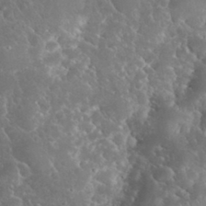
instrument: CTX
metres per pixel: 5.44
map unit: eHh
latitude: 34.0633
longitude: -64.5546
